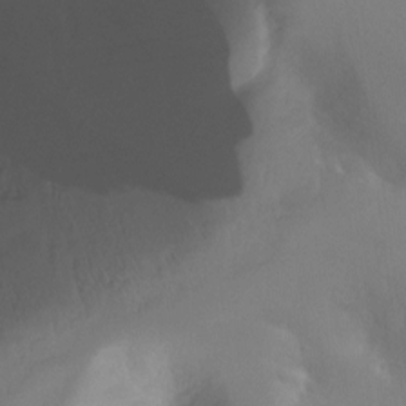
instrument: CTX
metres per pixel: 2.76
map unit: Ht
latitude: -11.1242
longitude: -45.0836
